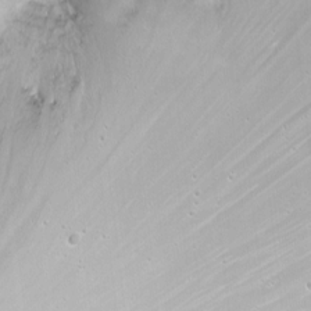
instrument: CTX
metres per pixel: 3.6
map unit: Nhu
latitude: -6.5573
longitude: -47.2726
